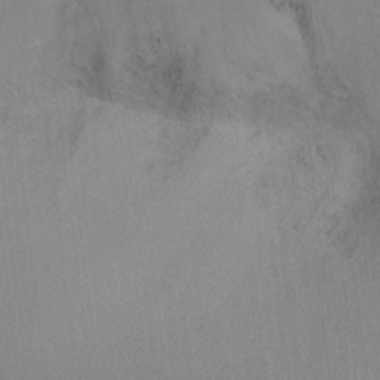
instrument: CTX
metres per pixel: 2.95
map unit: Ht
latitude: -6.8030
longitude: -34.0822
